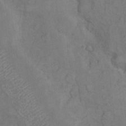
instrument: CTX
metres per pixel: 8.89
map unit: eHh
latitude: 9.0836
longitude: -62.9325
